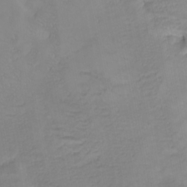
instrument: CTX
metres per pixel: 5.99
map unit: Nhu
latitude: -4.3117
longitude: -84.8002
